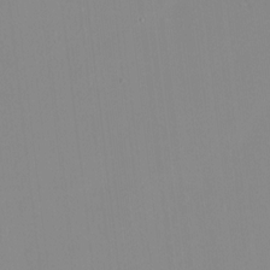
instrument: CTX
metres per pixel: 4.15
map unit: HNhu
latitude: 6.4601
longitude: 2.5195
